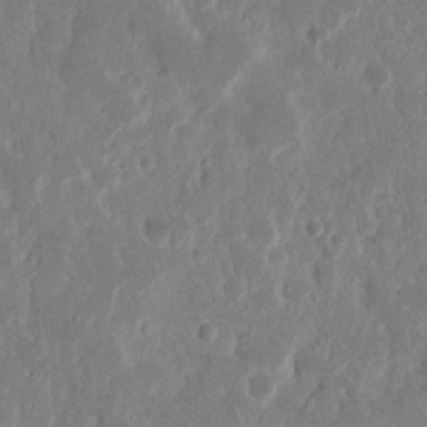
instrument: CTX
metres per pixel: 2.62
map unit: Nhu
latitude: 14.9325
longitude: -73.9906
